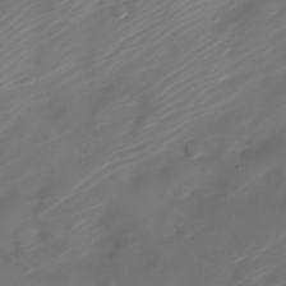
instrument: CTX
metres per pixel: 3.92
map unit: Nve
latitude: -20.9919
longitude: 106.9353
